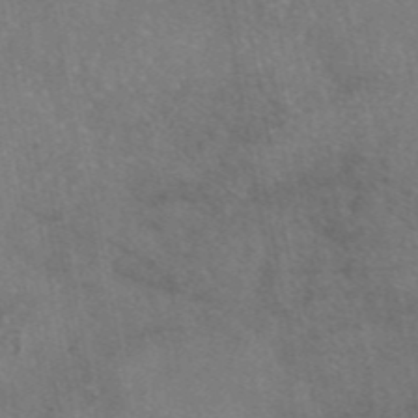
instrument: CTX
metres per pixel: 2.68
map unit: eAb
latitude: 45.9528
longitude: 106.6330
